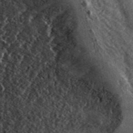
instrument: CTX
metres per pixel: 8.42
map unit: ANa
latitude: 45.4805
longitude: 38.7463
